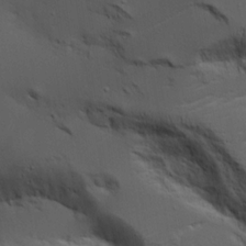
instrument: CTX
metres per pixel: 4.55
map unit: Aa
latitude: 19.2915
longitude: -125.5182
